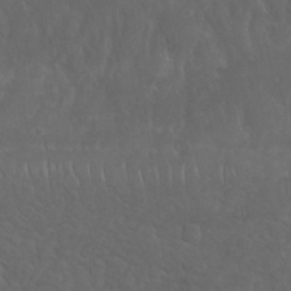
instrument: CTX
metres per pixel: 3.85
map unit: Nhu
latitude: 22.5546
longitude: -66.6868
